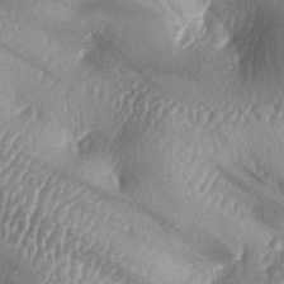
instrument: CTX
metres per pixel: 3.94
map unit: lAa
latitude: -6.1417
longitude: -127.0459
